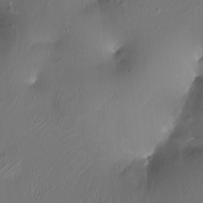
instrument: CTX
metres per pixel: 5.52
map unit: Ht
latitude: -16.1606
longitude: -41.6504
